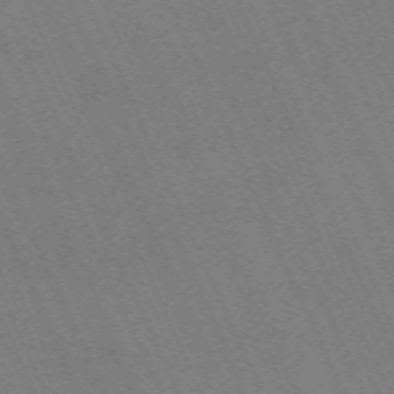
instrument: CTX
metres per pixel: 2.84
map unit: Nhu
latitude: -68.0283
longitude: 39.6722
